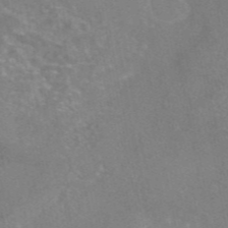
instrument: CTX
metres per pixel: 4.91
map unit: eAb
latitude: 45.9339
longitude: 115.6722
